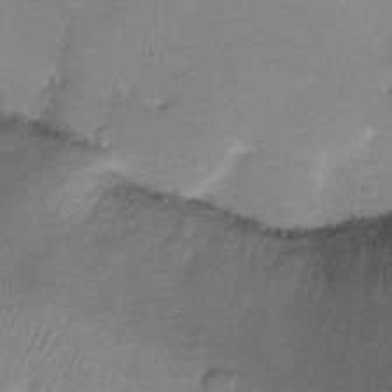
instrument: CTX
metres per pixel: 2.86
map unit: Ht
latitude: -16.3307
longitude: -40.8757
